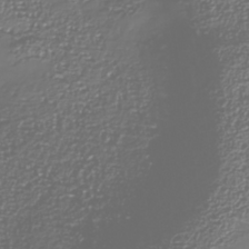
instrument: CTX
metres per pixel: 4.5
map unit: Nhe
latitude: -36.9919
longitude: -89.9528
